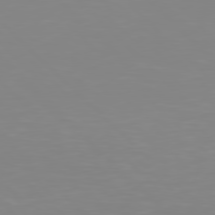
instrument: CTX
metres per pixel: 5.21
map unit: Hpe
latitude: 77.7638
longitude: -172.7813
